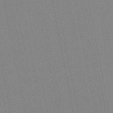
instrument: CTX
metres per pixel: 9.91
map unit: lHb
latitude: -49.0676
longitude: 80.4251
